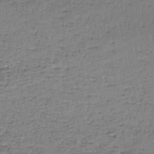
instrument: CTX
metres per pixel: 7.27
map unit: lHb
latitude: -43.8611
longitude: 58.2928
